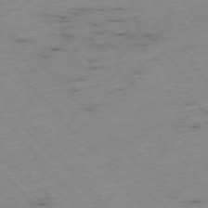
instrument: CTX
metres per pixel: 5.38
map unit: Ap
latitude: -76.3117
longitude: -60.5545
